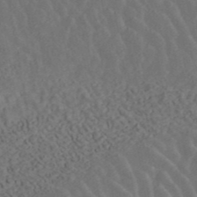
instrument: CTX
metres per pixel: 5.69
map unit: ANa
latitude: 42.6868
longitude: 30.2550
